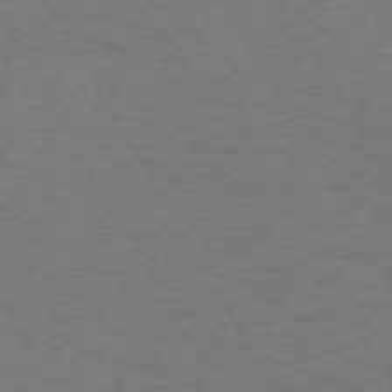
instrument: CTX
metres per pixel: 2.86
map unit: Hpe
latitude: 72.4601
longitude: -128.8380
